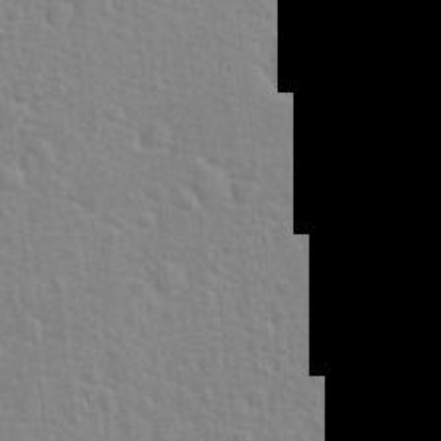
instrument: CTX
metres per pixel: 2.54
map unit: Hto
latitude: 21.7828
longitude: -47.1592
